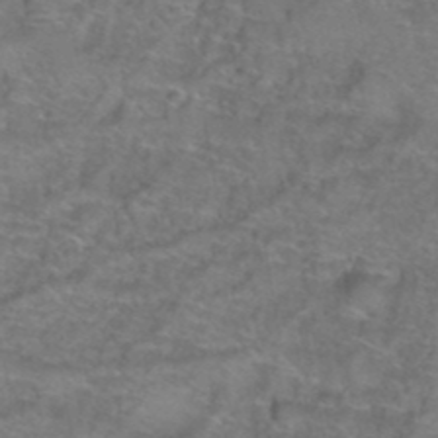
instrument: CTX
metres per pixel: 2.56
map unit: Hto
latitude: 39.5749
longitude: -42.7813
